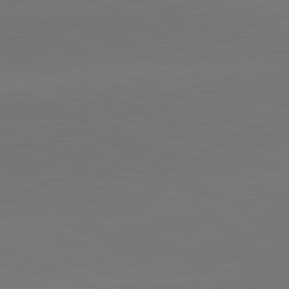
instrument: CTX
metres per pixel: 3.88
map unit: lApd
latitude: 81.5749
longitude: 144.4629
